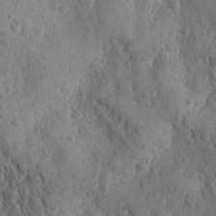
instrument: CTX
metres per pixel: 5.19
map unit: Ave
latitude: -9.9367
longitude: -119.0836
